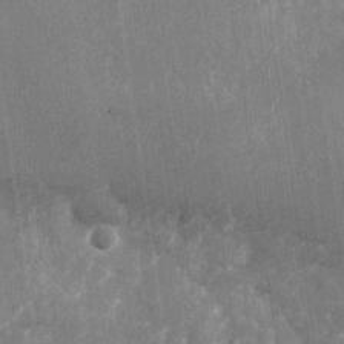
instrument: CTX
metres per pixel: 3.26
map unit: Nhu
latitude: -28.1039
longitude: -74.7624
